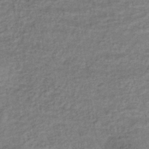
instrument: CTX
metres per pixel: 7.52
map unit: lHb
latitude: -35.8233
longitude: 66.2739
